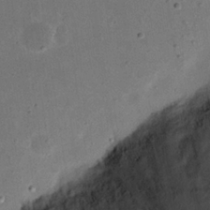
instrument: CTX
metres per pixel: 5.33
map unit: Nhu
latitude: 18.1011
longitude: -74.4601
